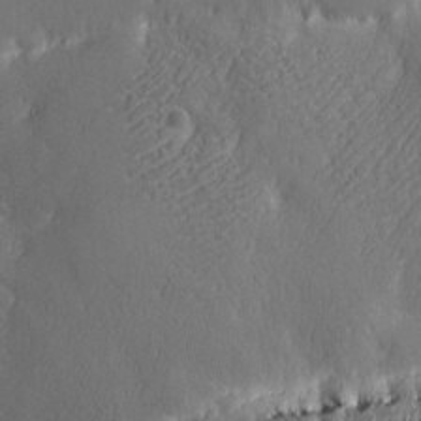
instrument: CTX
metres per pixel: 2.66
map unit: Ave
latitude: -6.8975
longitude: -119.7638
